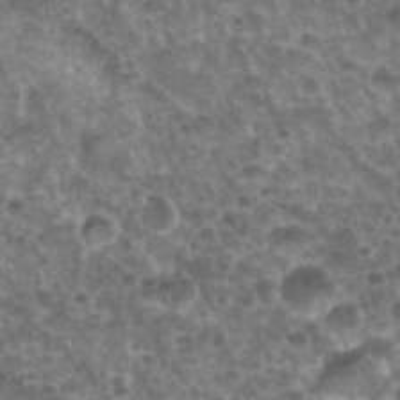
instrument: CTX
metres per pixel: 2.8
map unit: Nhu
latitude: 28.7057
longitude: -55.2537
